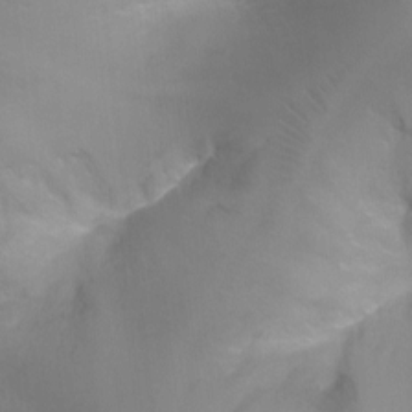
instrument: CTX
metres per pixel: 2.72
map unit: Ht
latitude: -4.4062
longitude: -28.5734
